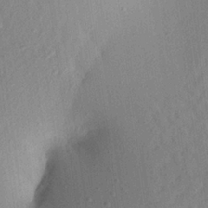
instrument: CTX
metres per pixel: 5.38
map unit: Aa
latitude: 22.1200
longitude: -147.3293
